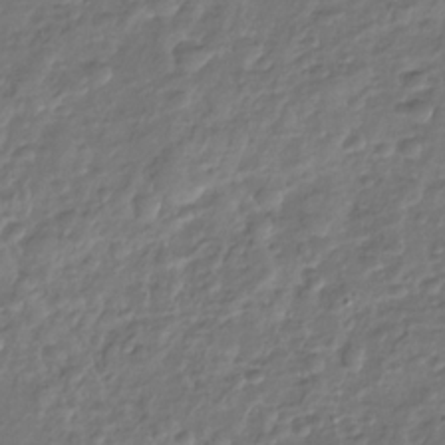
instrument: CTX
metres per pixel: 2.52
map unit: Nhu
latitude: -30.5196
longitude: -61.7449
